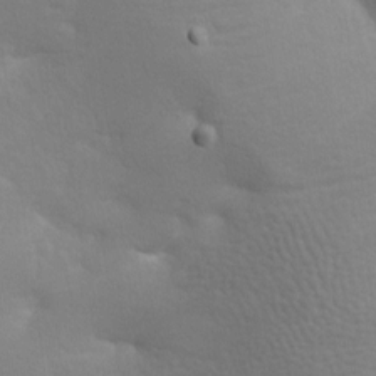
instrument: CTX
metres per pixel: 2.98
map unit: lAa
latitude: -8.1606
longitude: -125.2914
